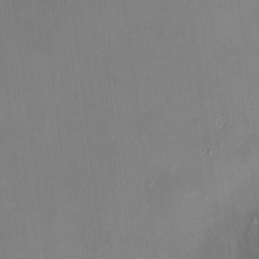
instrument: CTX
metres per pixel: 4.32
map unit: HNhu
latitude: 7.1403
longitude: 9.5777
